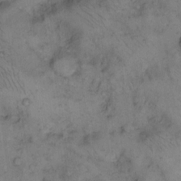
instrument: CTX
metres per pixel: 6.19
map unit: eHh
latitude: 14.6302
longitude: -63.9528
